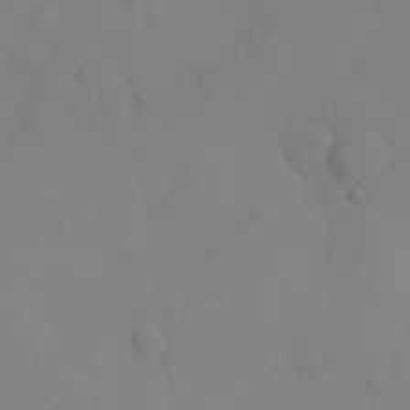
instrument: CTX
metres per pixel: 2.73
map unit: eHh
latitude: -9.4076
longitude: -65.8961
